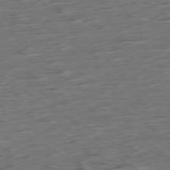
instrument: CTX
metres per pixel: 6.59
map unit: Ap
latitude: -79.1053
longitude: -58.3656
